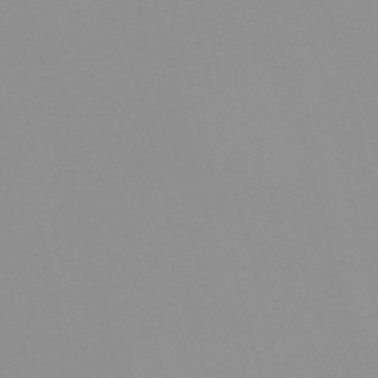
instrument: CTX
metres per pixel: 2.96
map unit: Nve
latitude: -57.4643
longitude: 60.1984
